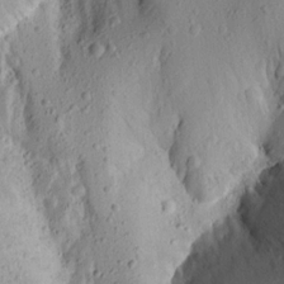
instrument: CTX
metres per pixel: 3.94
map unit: Aa
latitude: 15.4427
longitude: -142.7057
